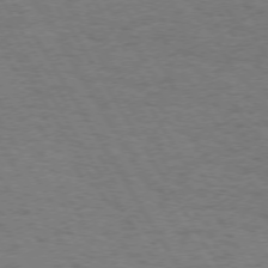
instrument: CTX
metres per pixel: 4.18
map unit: Hpe
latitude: 72.6302
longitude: -123.6505
